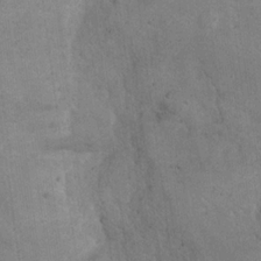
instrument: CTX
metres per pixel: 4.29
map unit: eHh
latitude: 21.7072
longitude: -61.0080
